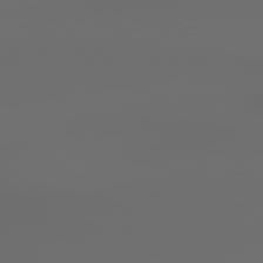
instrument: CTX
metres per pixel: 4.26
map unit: lApd
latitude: 79.2159
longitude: 176.3684
